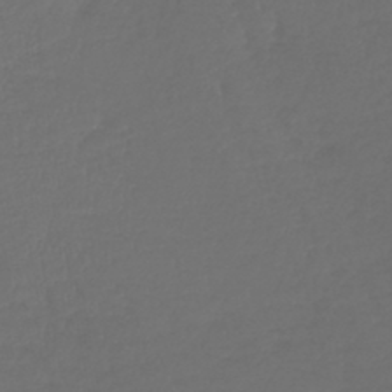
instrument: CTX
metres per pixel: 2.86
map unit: lHb
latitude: -43.1998
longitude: 77.1242
